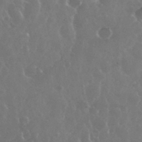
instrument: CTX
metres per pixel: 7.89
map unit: eHh
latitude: 35.1781
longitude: -59.1592
